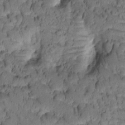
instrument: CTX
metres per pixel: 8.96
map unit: Htu
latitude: -3.5777
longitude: 173.1053
